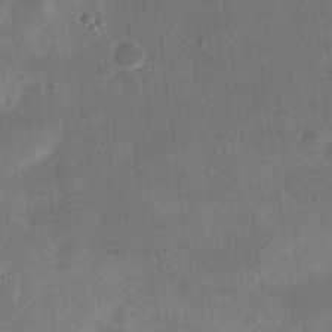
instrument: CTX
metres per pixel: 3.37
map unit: eHh
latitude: 20.9514
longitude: -69.3671
